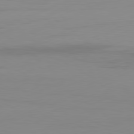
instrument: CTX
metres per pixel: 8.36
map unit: Ap
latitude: -81.6911
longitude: -86.3656
